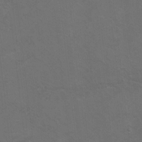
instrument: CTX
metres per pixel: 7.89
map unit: Hto
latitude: 8.9514
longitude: -35.5182
